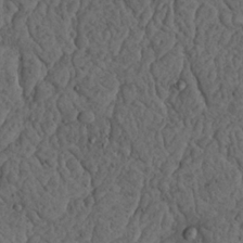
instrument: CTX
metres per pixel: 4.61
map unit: Nhu
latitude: 22.5546
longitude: -68.1011
